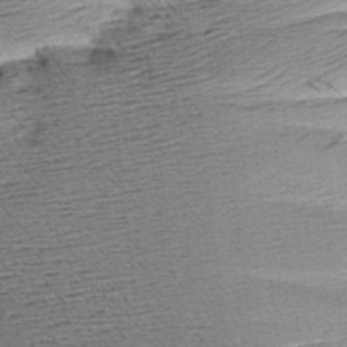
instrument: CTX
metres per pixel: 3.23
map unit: Aa
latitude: 9.1403
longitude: -141.1781
